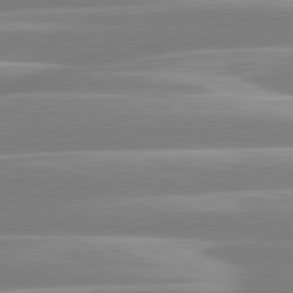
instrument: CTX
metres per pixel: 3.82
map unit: lApd
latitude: 80.6113
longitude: -130.0822
